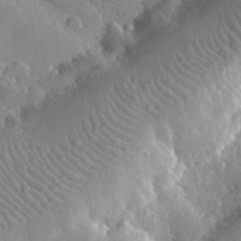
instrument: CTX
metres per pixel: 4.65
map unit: lHvf
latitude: 32.6868
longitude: -86.1011
